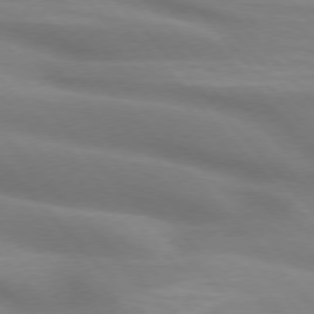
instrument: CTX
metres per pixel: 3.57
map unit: lApd
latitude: 75.2348
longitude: -60.9891
